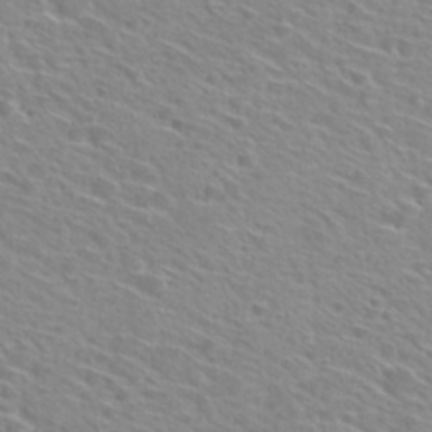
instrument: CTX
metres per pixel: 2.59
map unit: Hto
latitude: 29.0269
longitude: -46.8380
